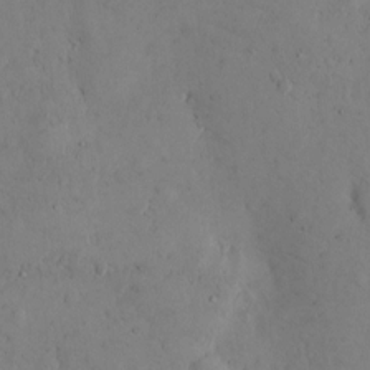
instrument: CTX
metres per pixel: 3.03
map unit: Hto
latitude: 8.7813
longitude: -57.6693
